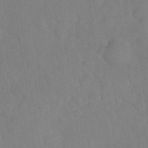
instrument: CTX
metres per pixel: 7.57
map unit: Nhu
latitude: 27.3482
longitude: -65.6694
